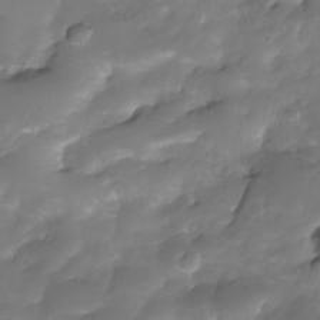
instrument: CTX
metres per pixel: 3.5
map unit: Nhe
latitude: -34.3684
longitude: -146.1200
